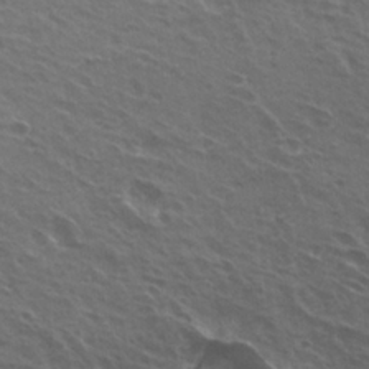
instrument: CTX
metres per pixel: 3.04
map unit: Hto
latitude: 23.4804
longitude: -30.8002
